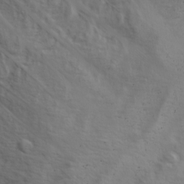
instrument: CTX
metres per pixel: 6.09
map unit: Ave
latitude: 0.7813
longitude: -113.0836
